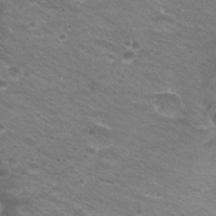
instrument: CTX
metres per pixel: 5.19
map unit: Hto
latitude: 22.2522
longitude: -32.7057
